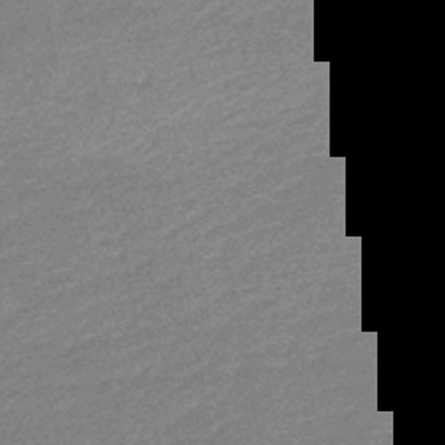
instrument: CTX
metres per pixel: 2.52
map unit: lHb
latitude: -46.4629
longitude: 58.2550
